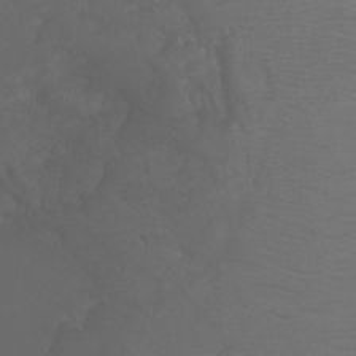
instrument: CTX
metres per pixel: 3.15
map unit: Ht
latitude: -0.8219
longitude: -18.2144
